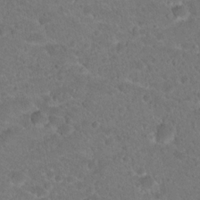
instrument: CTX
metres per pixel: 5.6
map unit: Hto
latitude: 19.0647
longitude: -34.3656
